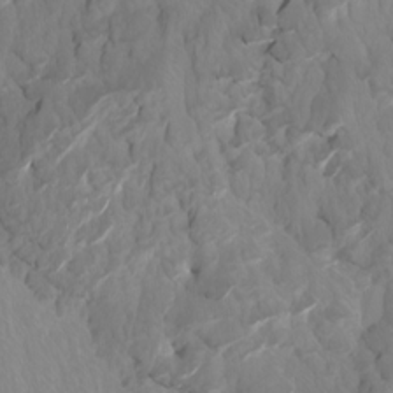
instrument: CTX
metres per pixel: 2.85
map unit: Htu
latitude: -6.4062
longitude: -71.1403
